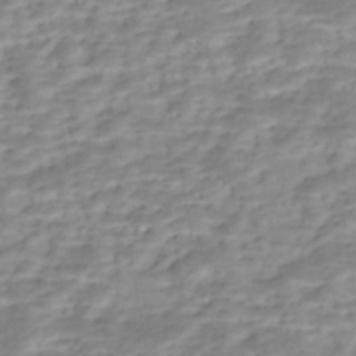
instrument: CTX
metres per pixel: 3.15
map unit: Nhe
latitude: -46.3117
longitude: 152.2172
